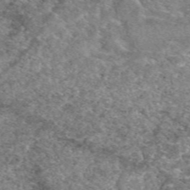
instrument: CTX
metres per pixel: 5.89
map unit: eAb
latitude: 49.7639
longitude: 109.3699
